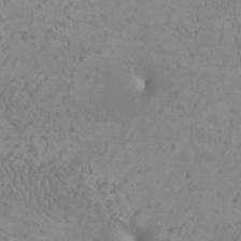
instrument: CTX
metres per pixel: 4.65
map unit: HNhu
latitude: -1.5399
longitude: 2.2172
